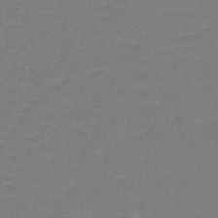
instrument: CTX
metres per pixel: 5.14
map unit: lHb
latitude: -42.8785
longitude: 63.5588
